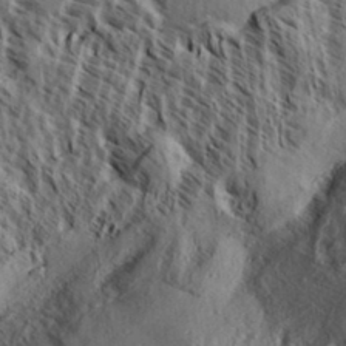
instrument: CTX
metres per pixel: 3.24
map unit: Aa
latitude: 33.0081
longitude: -137.7261
